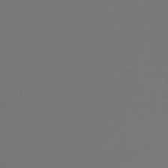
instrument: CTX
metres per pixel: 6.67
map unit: lHb
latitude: -46.1228
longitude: 59.9745
